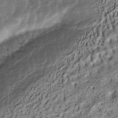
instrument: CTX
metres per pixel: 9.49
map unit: HNhu
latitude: -39.8423
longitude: 103.2943
